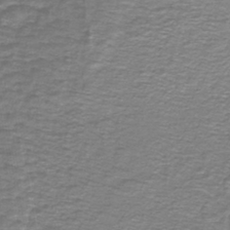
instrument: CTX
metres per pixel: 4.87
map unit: lHb
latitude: -41.3698
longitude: 55.3699
